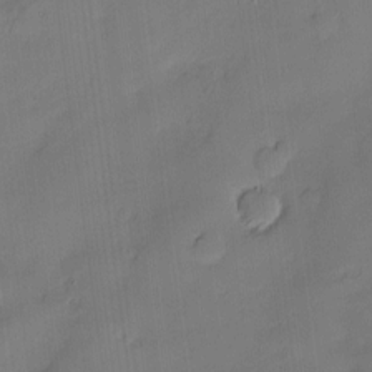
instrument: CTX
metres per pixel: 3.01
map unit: Hve
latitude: -10.1417
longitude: 176.3306
